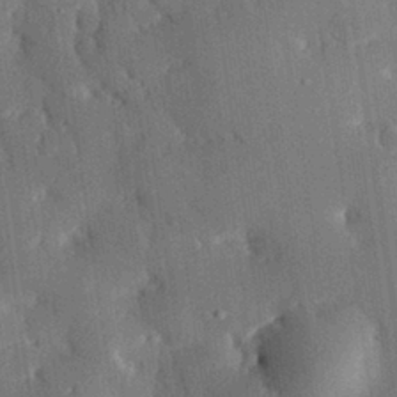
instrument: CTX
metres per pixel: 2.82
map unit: eHh
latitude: 29.9528
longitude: -80.1011
